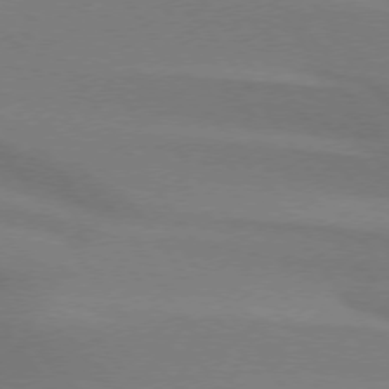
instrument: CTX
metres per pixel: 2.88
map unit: lApd
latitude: 74.2900
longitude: -63.5938
